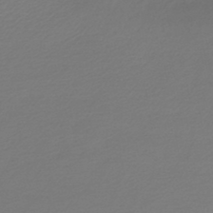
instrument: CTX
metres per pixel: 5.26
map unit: lHb
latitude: -45.2187
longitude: 61.5966
